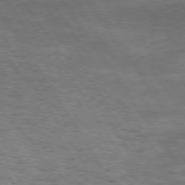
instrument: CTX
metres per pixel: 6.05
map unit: Hpe
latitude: 73.7072
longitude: -142.8947
